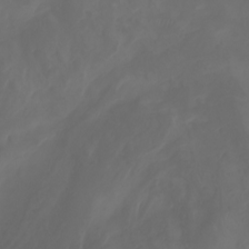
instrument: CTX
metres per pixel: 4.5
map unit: Aa
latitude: -7.9178
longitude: -79.5182
